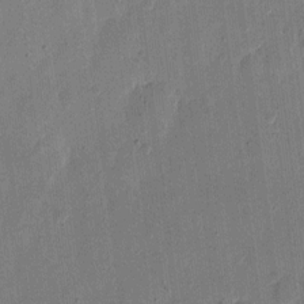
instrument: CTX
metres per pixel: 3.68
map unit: eHh
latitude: 11.0836
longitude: -68.5546
